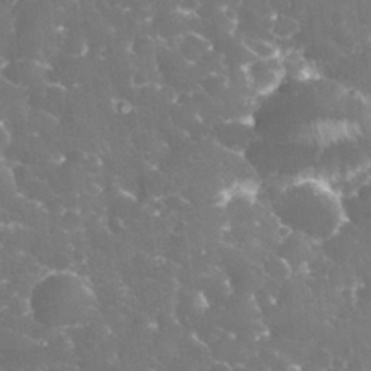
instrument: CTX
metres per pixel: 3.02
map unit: eHh
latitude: 33.7261
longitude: -63.4427
